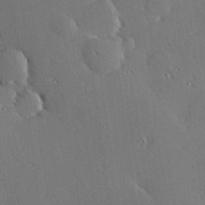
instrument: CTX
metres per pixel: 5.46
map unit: Hve
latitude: 25.6693
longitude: -91.9906
